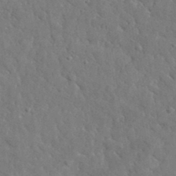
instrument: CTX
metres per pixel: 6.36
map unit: lHvf
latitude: 35.7260
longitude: -87.0269
